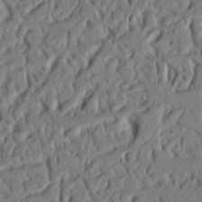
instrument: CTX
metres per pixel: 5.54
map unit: Nhu
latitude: 20.4412
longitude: -77.6694
